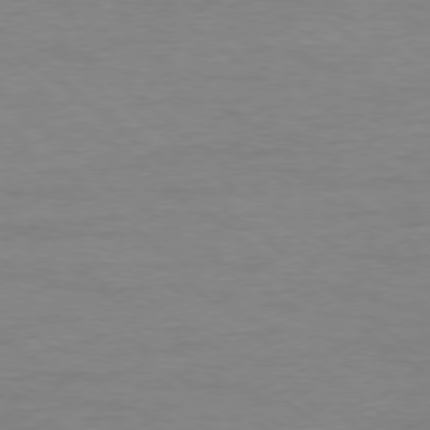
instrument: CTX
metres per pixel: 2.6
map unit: Ap
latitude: -78.3684
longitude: -89.3104
